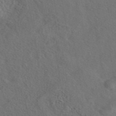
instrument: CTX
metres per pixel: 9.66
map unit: eAb
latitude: 43.1025
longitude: 110.9352
